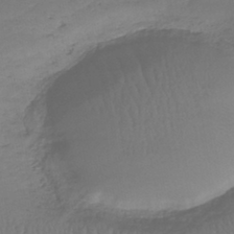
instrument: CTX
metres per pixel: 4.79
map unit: lHb
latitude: -39.8611
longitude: 68.0283
